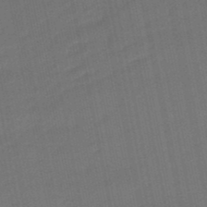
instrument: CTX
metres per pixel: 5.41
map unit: eHb
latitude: -47.8422
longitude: 87.5021
